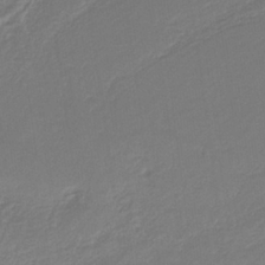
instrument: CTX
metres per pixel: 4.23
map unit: HNb
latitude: -37.2187
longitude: 57.3321
